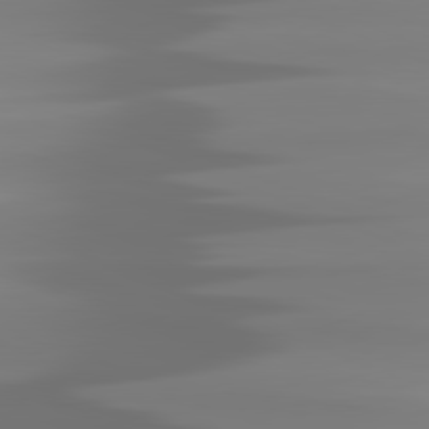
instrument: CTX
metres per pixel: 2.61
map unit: lApd
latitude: 81.4048
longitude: -139.0458
